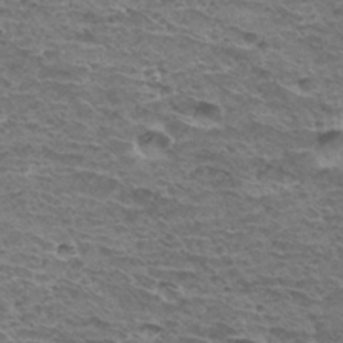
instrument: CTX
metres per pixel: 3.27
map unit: Hto
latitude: 32.3467
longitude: -39.8961
